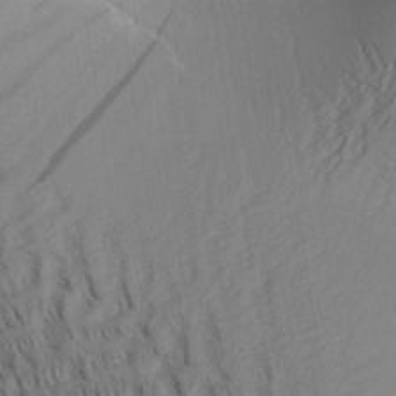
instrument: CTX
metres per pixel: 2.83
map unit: Aa
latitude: 30.7436
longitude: -140.4978
